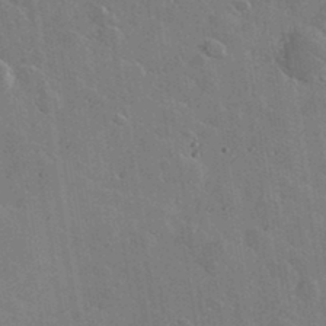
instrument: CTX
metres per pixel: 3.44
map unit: lHvf
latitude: 35.4237
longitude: -91.9906
